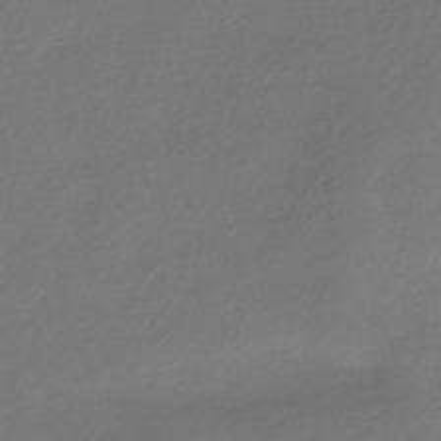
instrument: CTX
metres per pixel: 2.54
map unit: HNhu
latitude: -42.2739
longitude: 94.9352
